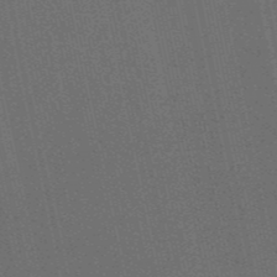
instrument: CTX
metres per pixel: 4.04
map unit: HNb
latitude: -53.1620
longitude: -42.9703
